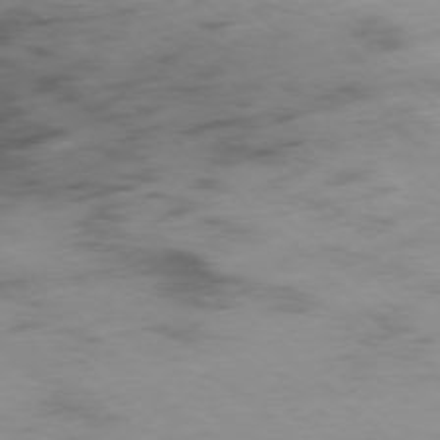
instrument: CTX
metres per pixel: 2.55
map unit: Ap
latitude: -77.6155
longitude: -90.7057
